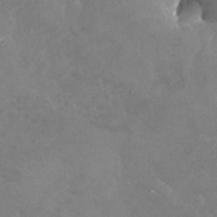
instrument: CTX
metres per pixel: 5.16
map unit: Nhu
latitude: -24.8219
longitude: -57.1592
